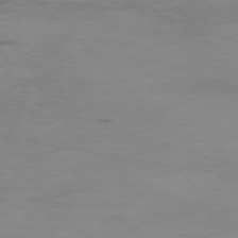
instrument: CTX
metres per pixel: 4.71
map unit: Ap
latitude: -76.3684
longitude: -68.2901
